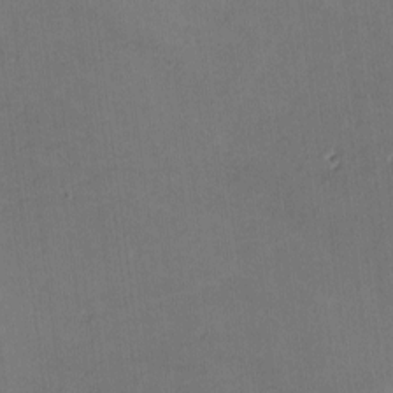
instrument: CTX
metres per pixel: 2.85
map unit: lHvf
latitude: -10.4062
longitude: -101.3860
